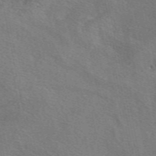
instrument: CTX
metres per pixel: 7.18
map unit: eAb
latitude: 50.7057
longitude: 109.7100
